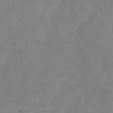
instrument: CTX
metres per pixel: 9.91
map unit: Hve
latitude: -32.1606
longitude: 93.7478
